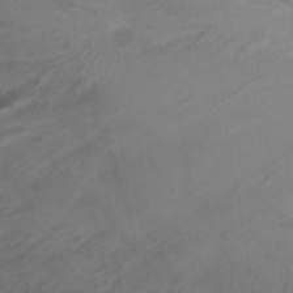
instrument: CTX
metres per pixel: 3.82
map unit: Nhu
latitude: -5.0675
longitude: -87.9717
